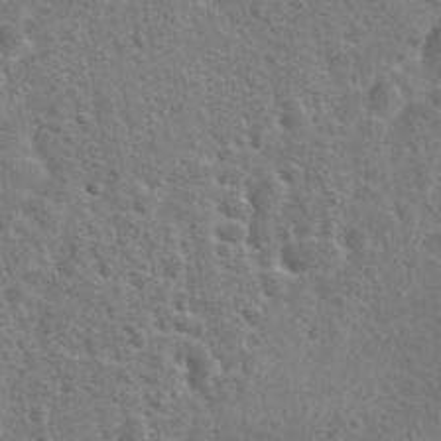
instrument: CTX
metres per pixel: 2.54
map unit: Hto
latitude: 23.5560
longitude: -48.6490
